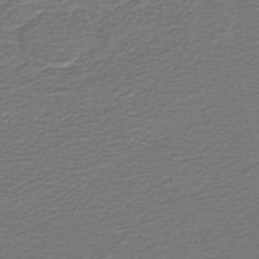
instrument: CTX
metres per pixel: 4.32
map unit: HNb
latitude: -42.9919
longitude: 50.6518
